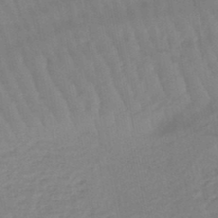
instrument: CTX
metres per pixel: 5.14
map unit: eHb
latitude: -45.3699
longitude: 80.4629
